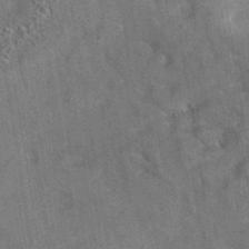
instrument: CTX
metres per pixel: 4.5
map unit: eAb
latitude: 35.4048
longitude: 112.2173
